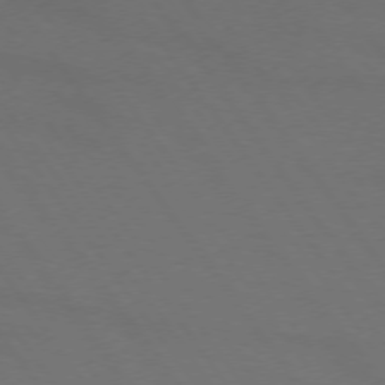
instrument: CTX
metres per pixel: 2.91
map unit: lApd
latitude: 73.7261
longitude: -72.1956
